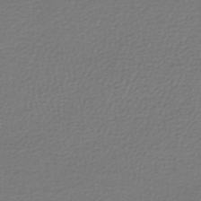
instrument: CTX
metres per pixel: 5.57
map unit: lHb
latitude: -41.4265
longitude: 72.6518
